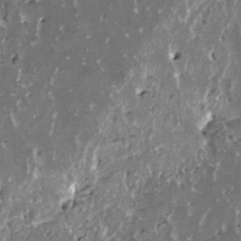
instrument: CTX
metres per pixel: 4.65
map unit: HNhu
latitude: 0.9702
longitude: 6.3117
